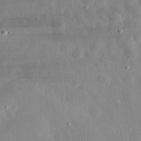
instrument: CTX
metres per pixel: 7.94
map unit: eHh
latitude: 32.7624
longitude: -78.4601
